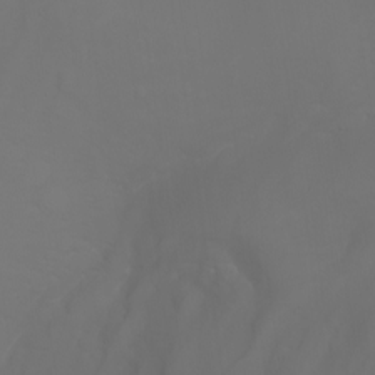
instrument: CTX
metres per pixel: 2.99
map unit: Nhu
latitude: -7.2565
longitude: -81.3293
